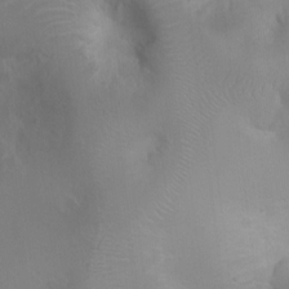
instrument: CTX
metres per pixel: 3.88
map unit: Ht
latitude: -0.2740
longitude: -16.3089
